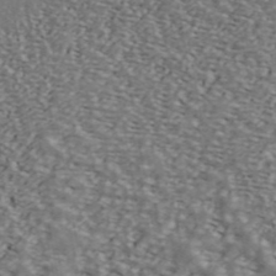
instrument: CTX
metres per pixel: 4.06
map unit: ANa
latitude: 43.9150
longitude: 47.5210
